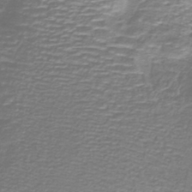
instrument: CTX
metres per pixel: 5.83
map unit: lHb
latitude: -40.6518
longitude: 59.2564
